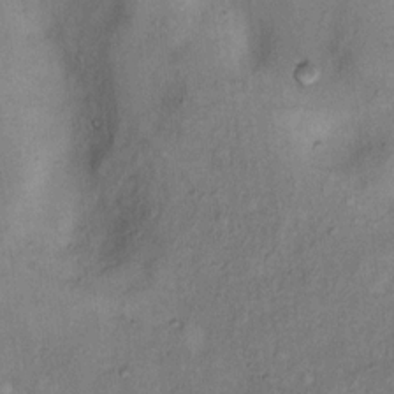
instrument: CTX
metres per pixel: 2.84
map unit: Nhu
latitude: 11.6694
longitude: -28.5168
